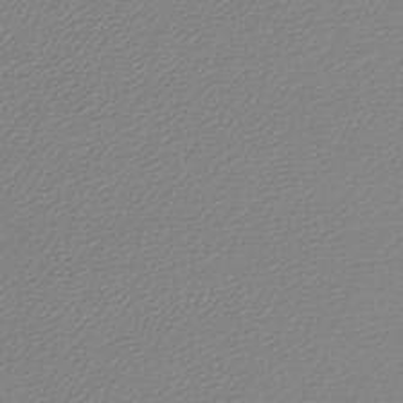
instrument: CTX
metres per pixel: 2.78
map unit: lHb
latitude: -45.7478
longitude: 71.3321
